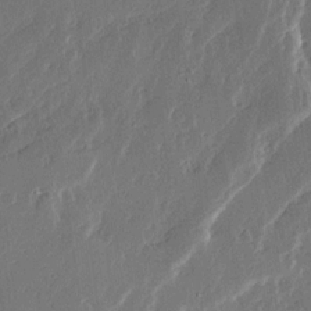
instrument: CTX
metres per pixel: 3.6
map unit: Ave
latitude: 14.7625
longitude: -137.9717
